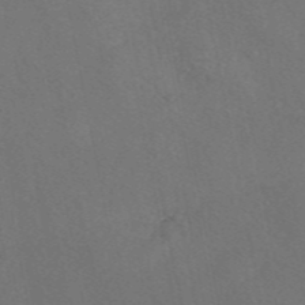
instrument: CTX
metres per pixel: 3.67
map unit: eAb
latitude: 46.7247
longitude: 109.7855
